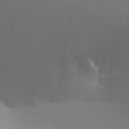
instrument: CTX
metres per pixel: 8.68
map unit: Aa
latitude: 26.1578
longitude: -143.1592
